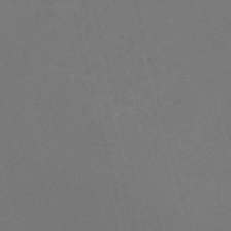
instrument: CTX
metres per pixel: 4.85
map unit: Nve
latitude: -59.3509
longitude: 63.6344
